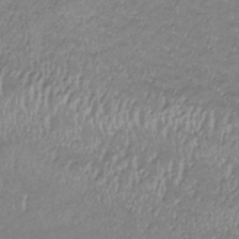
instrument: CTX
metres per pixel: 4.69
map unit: lHb
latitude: -34.4818
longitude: 67.6722
